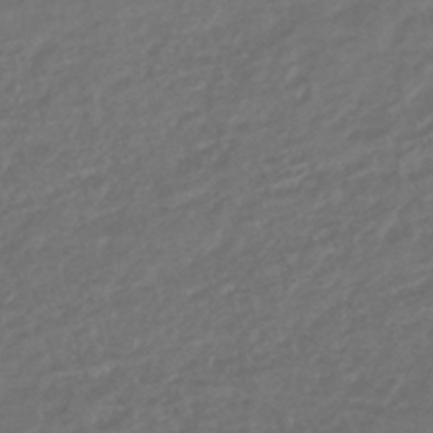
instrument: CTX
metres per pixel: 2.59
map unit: lHb
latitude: -43.8800
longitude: 70.8219
